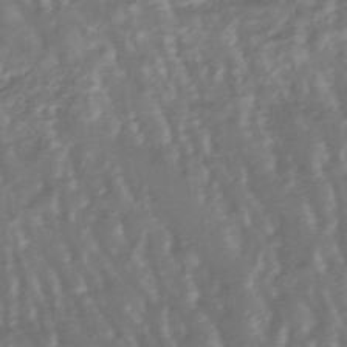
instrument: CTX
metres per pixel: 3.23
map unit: lHb
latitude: -47.7666
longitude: 78.8408
